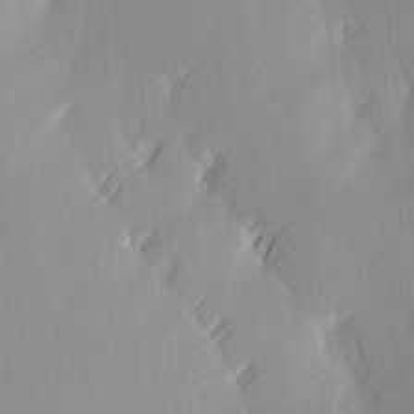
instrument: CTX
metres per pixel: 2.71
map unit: Ave
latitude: 3.2537
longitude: -113.0458
